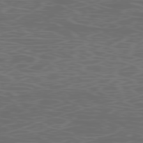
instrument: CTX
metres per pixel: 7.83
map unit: Ap
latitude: -78.0661
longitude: -75.1025
